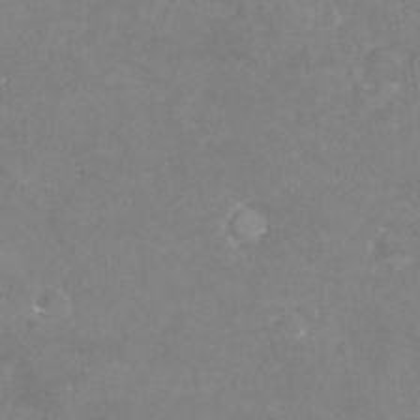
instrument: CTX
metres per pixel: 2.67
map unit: Nhu
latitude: -23.0865
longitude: -57.6127
